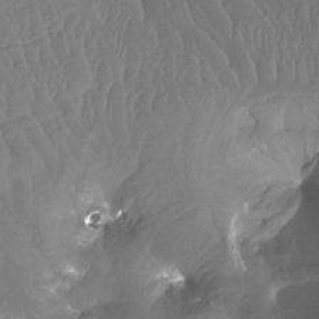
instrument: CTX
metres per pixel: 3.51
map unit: Htu
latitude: -14.7652
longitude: -47.1215
